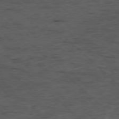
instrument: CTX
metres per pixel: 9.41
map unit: Ap
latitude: -78.3117
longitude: -60.9324
